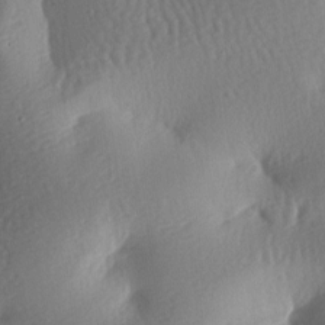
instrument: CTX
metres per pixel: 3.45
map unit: lAa
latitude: -7.8989
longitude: -128.1011
